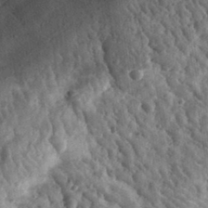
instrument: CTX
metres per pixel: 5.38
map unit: eHh
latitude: 33.3671
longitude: -79.4238
